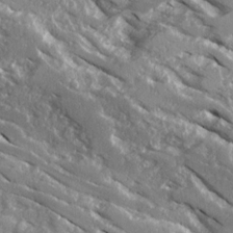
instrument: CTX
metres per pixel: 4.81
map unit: Ave
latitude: 16.5546
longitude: -129.9339
